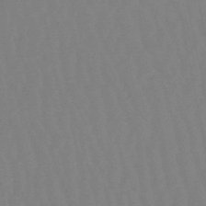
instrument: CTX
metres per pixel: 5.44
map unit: lHb
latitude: -50.0283
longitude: 71.3888
